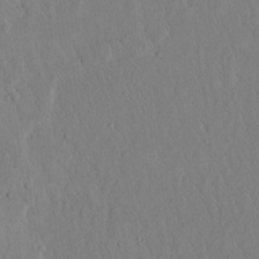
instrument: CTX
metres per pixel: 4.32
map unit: lAvf
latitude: 5.4237
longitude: 159.5021
